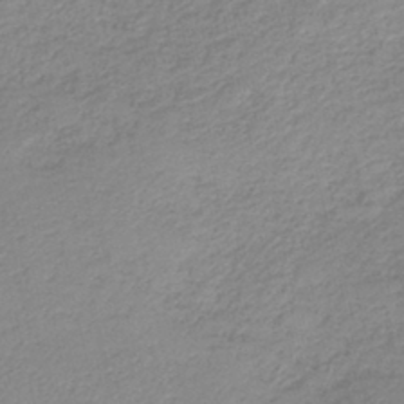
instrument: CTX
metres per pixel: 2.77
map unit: HNb
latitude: -40.0283
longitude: 50.1039
